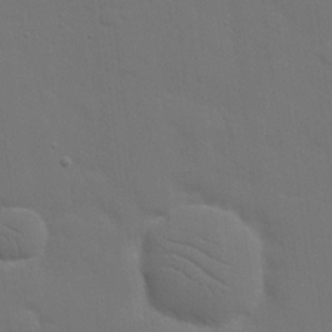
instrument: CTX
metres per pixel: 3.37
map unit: eHh
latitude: 18.9702
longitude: -66.7813
